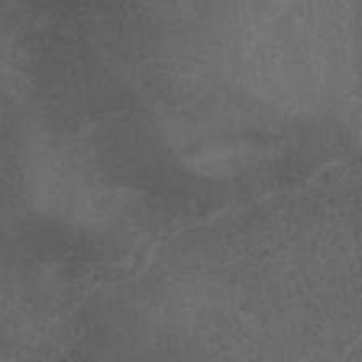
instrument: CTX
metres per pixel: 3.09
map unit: ANa
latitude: 38.9703
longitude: 29.2754
